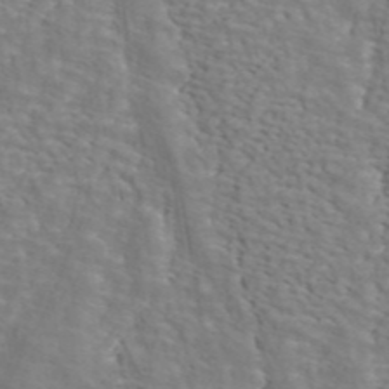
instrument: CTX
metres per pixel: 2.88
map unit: ANa
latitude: 44.9892
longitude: 38.2928
